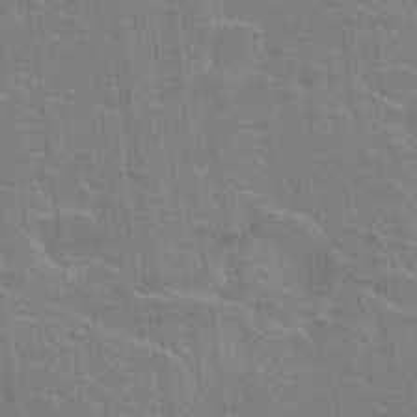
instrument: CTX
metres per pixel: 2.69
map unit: Hto
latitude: 25.8772
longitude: -43.0270
